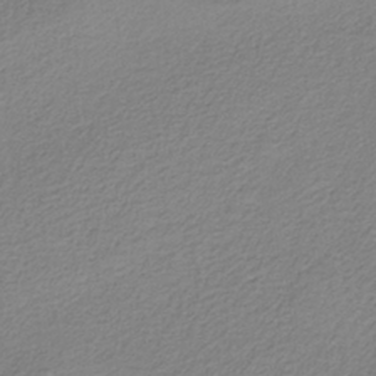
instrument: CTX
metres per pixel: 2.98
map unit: HNb
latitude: -37.7288
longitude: 53.4076
